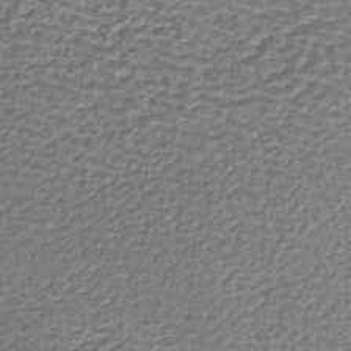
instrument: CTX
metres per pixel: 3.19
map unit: lHb
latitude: -40.0283
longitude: 64.0094
